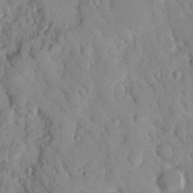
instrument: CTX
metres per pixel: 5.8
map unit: Nhu
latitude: 19.0647
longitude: -77.8961
